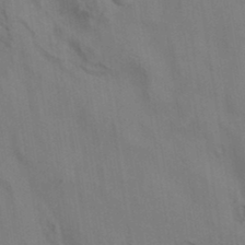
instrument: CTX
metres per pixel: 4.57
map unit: eAb
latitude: 35.1214
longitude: 111.4643
